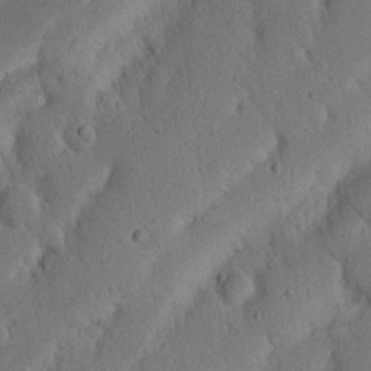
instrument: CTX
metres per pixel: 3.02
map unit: Nhu
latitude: 20.2712
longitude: -75.0458
